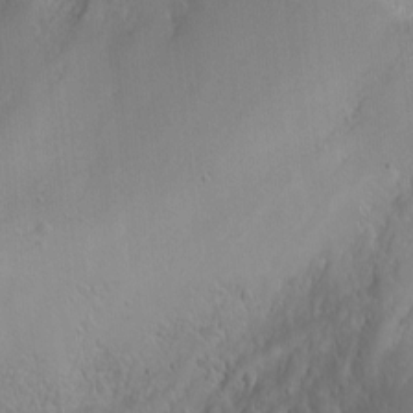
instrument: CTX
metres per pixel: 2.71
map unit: Nhu
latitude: -4.4062
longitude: -87.0269
